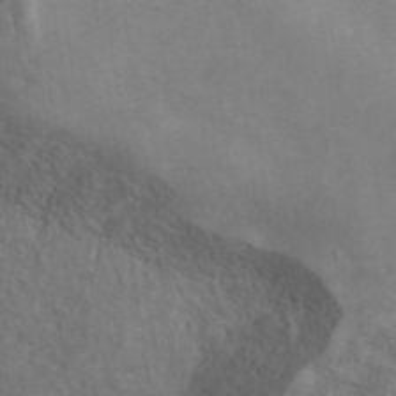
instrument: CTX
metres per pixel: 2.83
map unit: ANa
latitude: 40.2522
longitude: 21.7855
